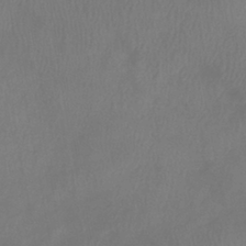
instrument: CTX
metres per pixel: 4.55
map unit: eHb
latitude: -38.9353
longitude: 76.6330
